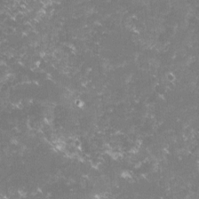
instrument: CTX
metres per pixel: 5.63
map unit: lHvf
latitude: -15.8045
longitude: -101.4427
